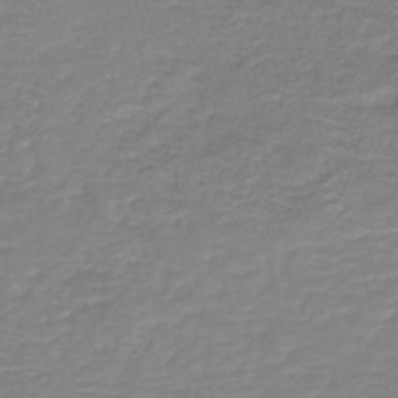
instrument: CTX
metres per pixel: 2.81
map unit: HNb
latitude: -44.5574
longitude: 50.7841
